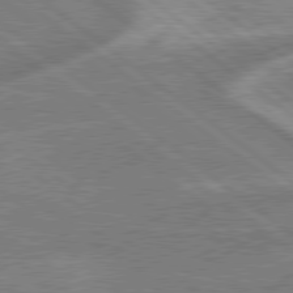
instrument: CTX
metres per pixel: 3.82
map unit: lApd
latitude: 79.1592
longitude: -170.4790
